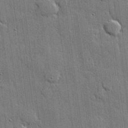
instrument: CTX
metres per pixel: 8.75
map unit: lHvf
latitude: 21.2348
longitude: 145.6911
